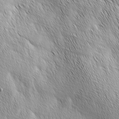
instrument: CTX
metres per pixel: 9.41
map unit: Ave
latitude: 2.1200
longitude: -114.1766
